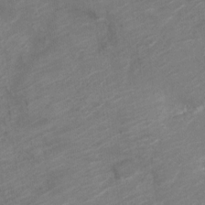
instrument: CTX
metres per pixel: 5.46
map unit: Nve
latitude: -18.7085
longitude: 107.1054
